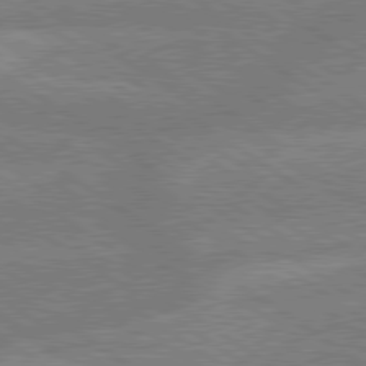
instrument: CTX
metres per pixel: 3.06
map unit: lApd
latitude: 79.4994
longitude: -161.8394
